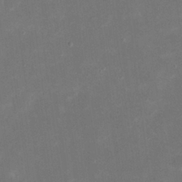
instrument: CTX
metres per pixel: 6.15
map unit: eHh
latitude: 20.3279
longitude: -69.1025
